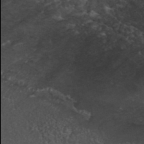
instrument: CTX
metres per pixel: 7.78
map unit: ANa
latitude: 41.2725
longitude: 54.0094
